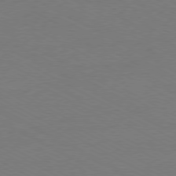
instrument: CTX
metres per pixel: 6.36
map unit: Ap
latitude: -79.9745
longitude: -82.7813
